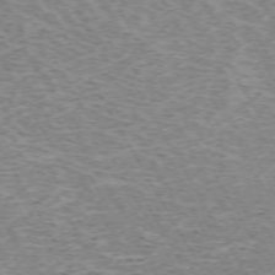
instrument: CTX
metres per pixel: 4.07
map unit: Hpe
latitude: -72.2550
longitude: 12.6519
